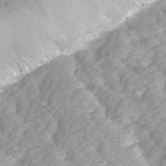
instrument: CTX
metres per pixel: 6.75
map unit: Ave
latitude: 14.6680
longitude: -104.1011
